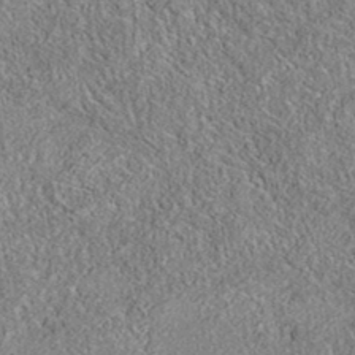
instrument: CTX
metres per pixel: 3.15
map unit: eAb
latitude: 35.9528
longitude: 113.7478
